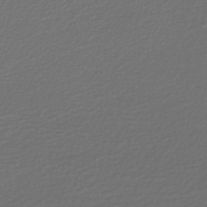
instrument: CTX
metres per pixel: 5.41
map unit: HNb
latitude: -47.6533
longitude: 55.7100
